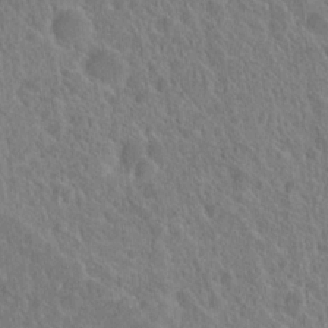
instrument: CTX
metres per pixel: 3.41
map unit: Hto
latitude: 18.8758
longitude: -39.9906
